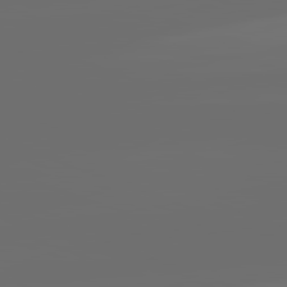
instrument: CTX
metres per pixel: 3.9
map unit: lApd
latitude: 82.1955
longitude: -166.1011
